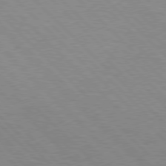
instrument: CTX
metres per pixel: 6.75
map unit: Hpe
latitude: 77.7071
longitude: -154.4979
